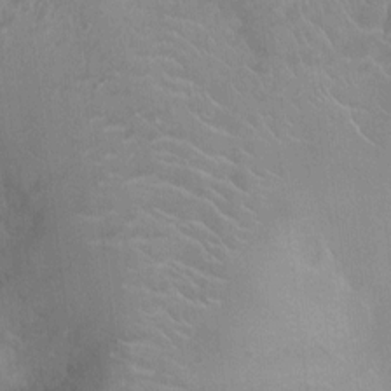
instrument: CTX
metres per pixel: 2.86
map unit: Ht
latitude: -2.5006
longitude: -17.1592
